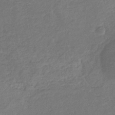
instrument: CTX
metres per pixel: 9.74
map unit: eHb
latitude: -34.3684
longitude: 75.7856
